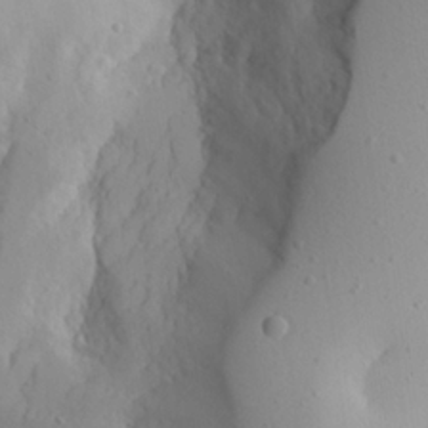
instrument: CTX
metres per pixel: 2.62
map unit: Aa
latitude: 23.6127
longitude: -127.3860
